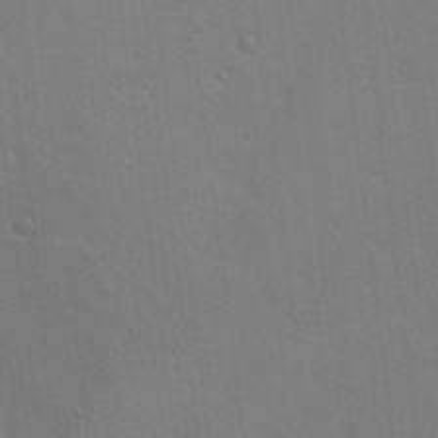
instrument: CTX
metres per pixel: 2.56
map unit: lAa
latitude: 13.1403
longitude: -107.5749
